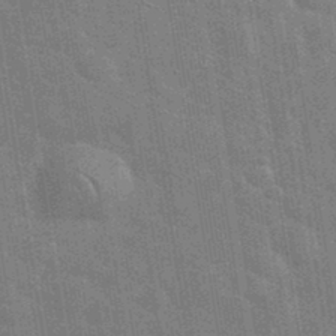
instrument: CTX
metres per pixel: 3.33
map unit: eHh
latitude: 36.6302
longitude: -65.9150
